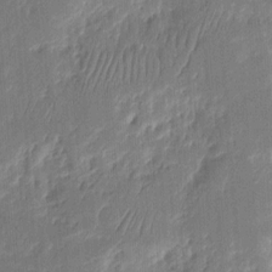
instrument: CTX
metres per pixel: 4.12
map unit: eHh
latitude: 8.3278
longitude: -73.3671
